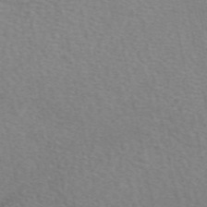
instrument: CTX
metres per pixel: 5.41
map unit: eAb
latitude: 51.1214
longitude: 109.4643
